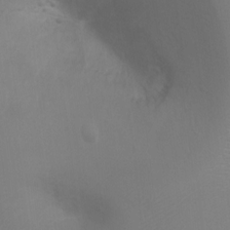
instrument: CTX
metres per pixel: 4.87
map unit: Ht
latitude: 2.6490
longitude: -28.6868
